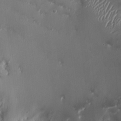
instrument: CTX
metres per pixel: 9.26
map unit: HNhu
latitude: 0.9891
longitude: -4.2145
